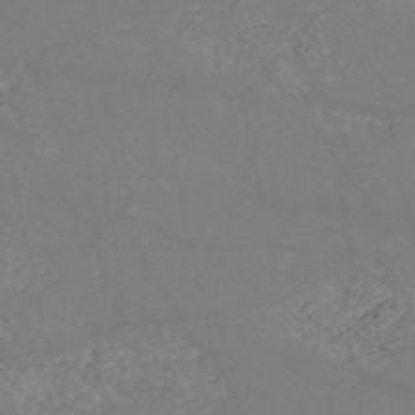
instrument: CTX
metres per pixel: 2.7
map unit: HNb
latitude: -54.1039
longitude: -37.9906
